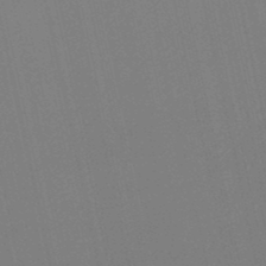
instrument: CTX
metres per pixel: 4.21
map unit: lHb
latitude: -47.0675
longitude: 60.6896
